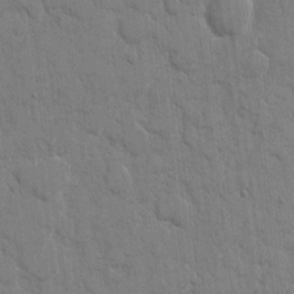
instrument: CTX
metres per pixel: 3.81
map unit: eHh
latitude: 8.6302
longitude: -67.7071
